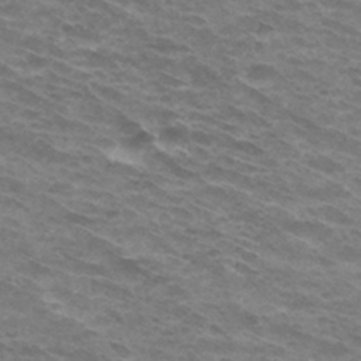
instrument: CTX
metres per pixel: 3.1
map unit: Hto
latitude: 33.2726
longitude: -42.4223
